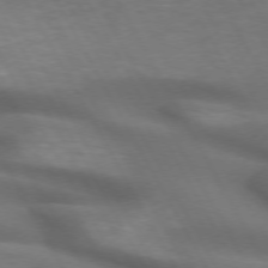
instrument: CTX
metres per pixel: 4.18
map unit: lApd
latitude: 72.4790
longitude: -51.0647
